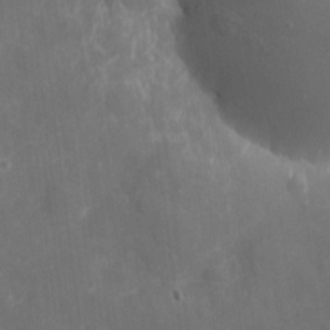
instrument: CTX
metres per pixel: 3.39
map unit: eHh
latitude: 4.3845
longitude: -70.2711
